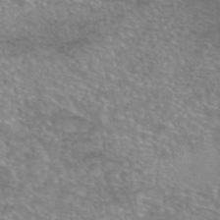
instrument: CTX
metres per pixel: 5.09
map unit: eAb
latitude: 45.4237
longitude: 103.0864
